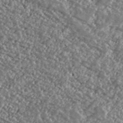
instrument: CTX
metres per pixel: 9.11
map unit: Ave
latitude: 40.3845
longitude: -111.4049
